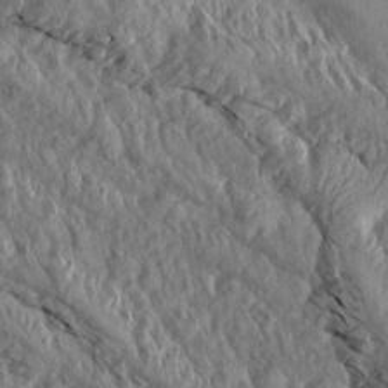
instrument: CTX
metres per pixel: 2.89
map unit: Aa
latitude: 14.6302
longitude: -144.0633
